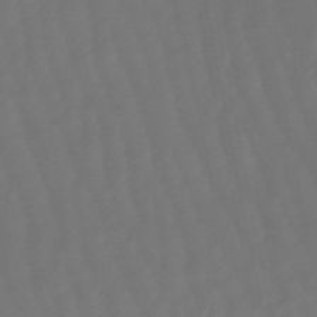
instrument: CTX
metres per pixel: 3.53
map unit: eHb
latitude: -47.1053
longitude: 81.7289
